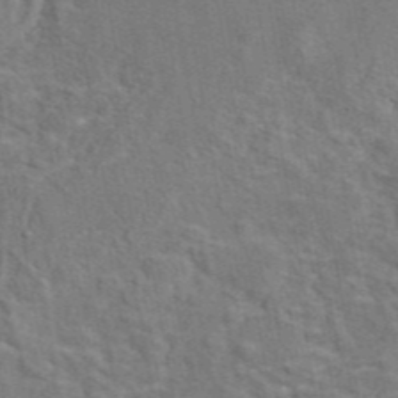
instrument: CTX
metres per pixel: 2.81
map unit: eAb
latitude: 45.1025
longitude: 110.3495
